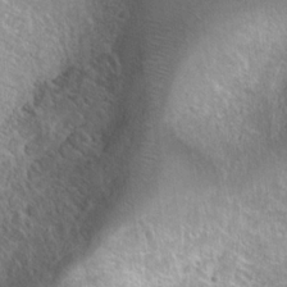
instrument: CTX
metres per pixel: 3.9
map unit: Nhu
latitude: 18.6679
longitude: -29.7827
